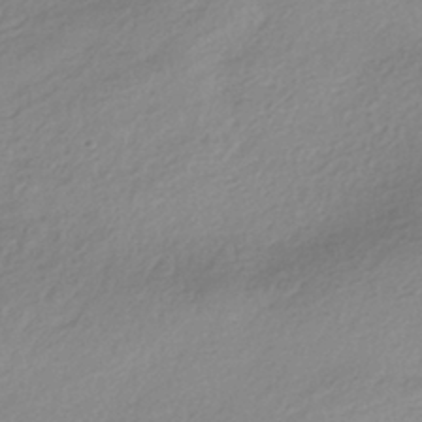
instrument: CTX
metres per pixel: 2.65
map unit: HNhu
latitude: -40.2928
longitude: 93.8800
